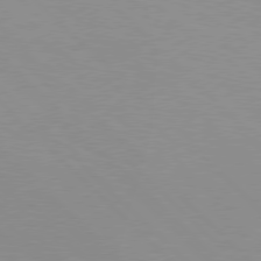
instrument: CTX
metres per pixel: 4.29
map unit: Hpe
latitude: 77.8961
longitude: -160.2333
